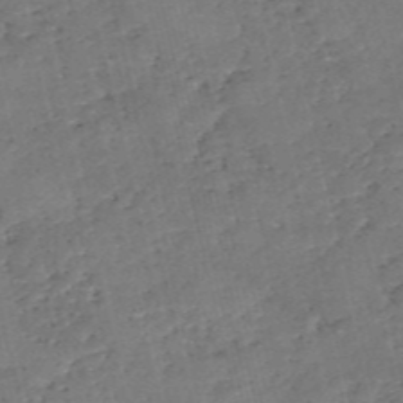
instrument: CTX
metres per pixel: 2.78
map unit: eHh
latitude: -55.0109
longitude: -91.1025
